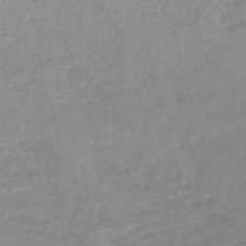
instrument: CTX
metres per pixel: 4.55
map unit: lHb
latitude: -44.2362
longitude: 72.0283
